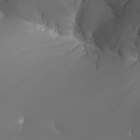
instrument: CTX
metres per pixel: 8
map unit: Nhu
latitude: -7.7666
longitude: -81.2915
